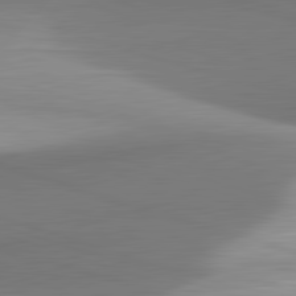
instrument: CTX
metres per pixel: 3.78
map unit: lApd
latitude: 81.9717
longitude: 135.4265
